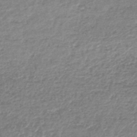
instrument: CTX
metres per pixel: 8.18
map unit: lHb
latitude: -44.1984
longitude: 69.7099
